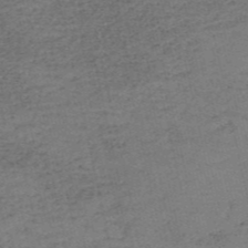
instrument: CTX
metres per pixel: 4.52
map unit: eHh
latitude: -54.2551
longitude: -89.7261
